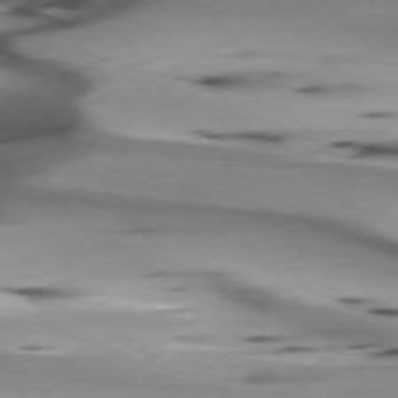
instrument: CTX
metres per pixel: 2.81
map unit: lApd
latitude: 75.8961
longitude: -65.5938
